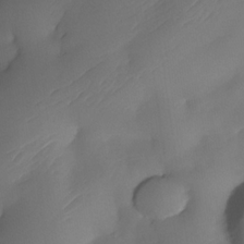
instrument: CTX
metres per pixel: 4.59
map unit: Nhe
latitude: -34.0472
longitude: -144.6490
